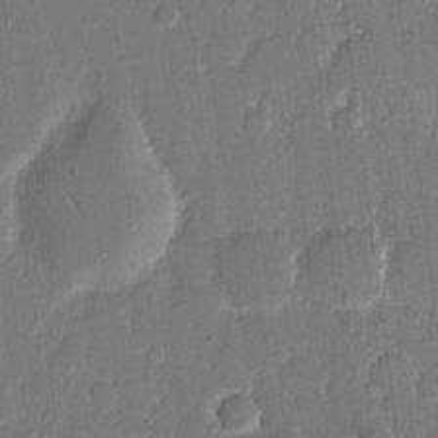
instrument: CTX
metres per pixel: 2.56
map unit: eHh
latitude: 14.2145
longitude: -70.7435
